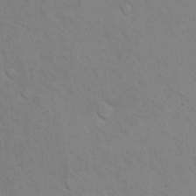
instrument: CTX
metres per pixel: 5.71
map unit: Hto
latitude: 11.1970
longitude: -35.5560
